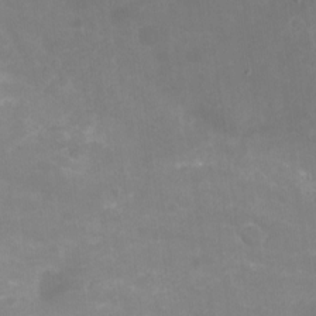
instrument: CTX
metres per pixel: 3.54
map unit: Nhu
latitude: -16.0850
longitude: -56.3467
